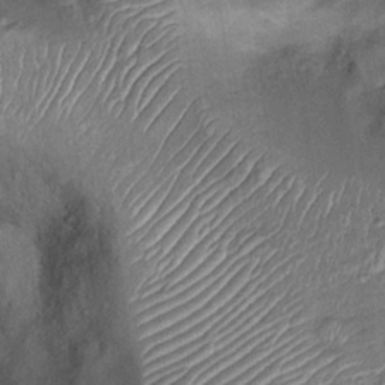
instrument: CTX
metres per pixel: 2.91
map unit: Ht
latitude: 14.5735
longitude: -40.4978
